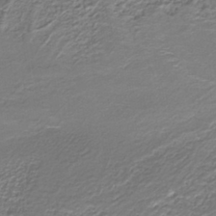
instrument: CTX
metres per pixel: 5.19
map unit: lHb
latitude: -39.6344
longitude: 53.1620
